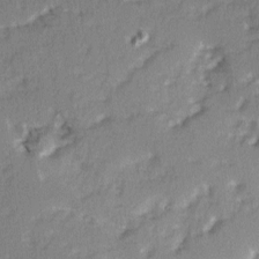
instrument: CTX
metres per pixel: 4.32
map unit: Ave
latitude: 2.4412
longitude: -110.4223
